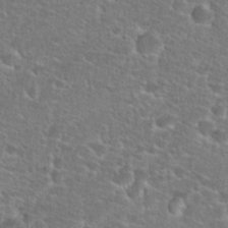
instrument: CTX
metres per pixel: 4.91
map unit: Hto
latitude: 25.7071
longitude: -48.8758
